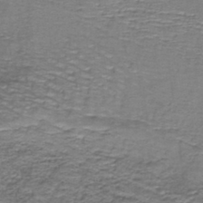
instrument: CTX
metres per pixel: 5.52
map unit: lHb
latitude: -43.0675
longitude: 58.2550
